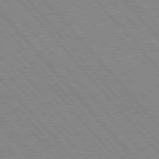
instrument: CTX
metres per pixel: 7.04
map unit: Hpe
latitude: 76.8947
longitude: -153.4616
